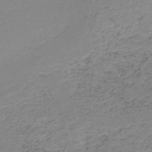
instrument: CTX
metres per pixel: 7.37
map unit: HNb
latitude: -51.5021
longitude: -52.4979
